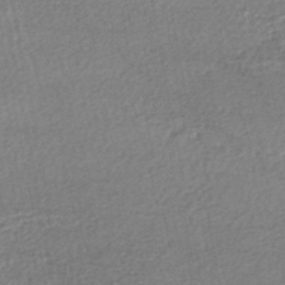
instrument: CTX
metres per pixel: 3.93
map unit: HNhu
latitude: -47.4076
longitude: 102.5574
